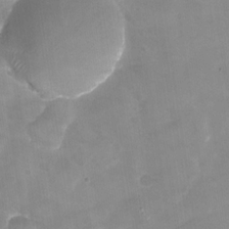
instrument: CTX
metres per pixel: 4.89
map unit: Nhu
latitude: -28.2362
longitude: -62.6491
